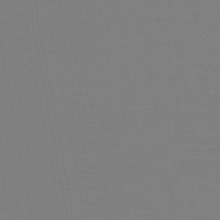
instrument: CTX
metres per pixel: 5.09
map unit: HNb
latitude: -46.7274
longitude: -43.2348
